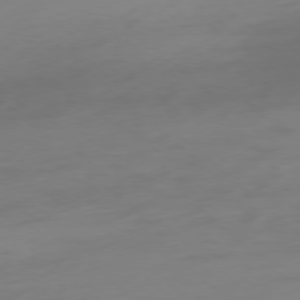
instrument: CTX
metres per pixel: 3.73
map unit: Ap
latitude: -78.2928
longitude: -67.6127
